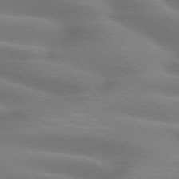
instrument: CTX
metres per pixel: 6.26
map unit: lApd
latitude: 74.6679
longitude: -58.8758
